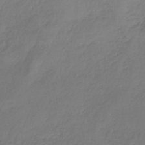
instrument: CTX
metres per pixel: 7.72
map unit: lHb
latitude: -37.9367
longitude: 61.1431
